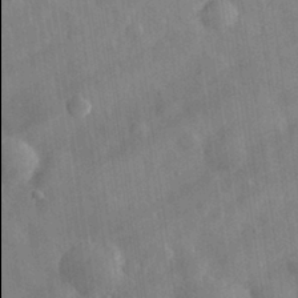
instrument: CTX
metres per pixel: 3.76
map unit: eHh
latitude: 30.7058
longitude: -77.9906
